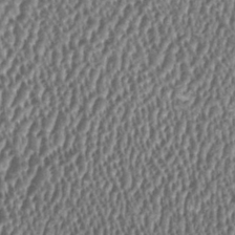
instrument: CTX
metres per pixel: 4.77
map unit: HNhu
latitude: 1.2914
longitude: 0.2173
